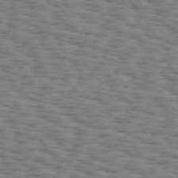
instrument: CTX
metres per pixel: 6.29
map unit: Hpe
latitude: 74.1578
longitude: -132.7435
